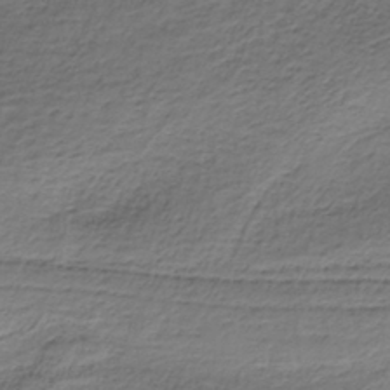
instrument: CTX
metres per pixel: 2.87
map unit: HNb
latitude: -35.8044
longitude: 58.4251
